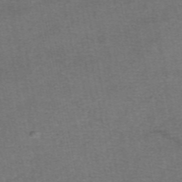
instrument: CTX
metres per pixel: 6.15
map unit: eAb
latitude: 47.8017
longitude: 104.4062
